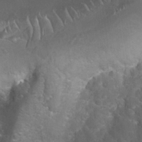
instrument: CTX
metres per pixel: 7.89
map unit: Nhu
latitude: 27.3482
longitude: -60.8191
